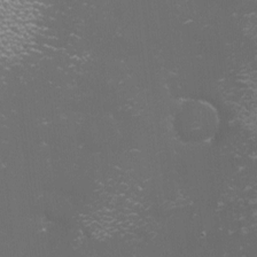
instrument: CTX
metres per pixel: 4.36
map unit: eHh
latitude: -4.5384
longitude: 19.3699
